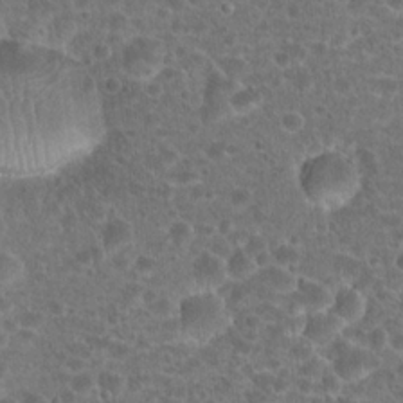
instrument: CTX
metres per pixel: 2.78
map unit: Hto
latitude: 18.8191
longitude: -40.6868
